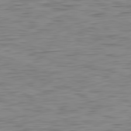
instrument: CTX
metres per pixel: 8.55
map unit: Ap
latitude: -82.2739
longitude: -78.3090
